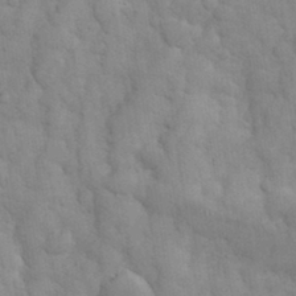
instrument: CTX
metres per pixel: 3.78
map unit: eHh
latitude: 32.4979
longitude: -68.8380
